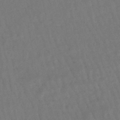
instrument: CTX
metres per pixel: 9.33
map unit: eHb
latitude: -46.6140
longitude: 80.5952
